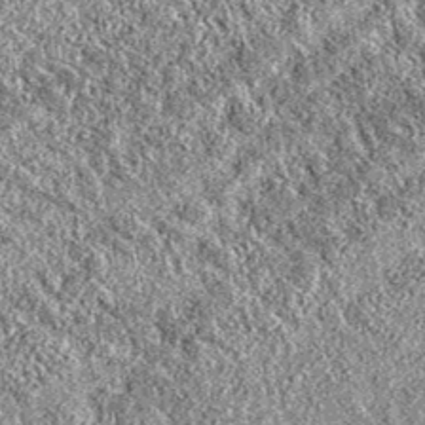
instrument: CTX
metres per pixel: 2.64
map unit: eAb
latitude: 37.4048
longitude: 111.2943
